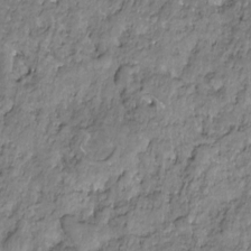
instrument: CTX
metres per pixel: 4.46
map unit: HNhu
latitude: -21.6155
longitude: 85.7288
